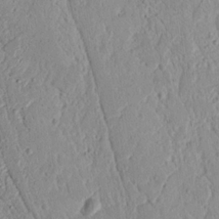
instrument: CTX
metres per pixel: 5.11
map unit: Nhu
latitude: 16.8947
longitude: -74.1956
